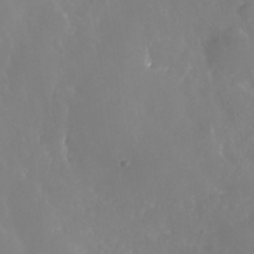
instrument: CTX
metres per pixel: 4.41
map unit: Nhe
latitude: -35.8611
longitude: -92.8380
